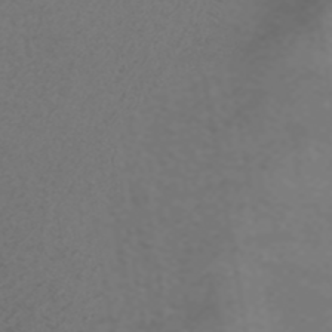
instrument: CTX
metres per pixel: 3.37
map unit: ANa
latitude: 38.8380
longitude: 24.2739
